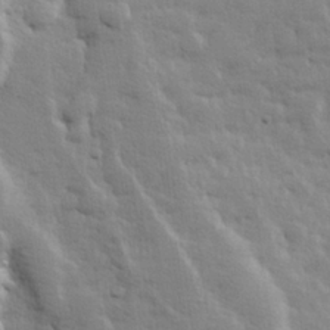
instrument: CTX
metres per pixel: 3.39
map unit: lHvf
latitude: 24.3845
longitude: 143.7099
